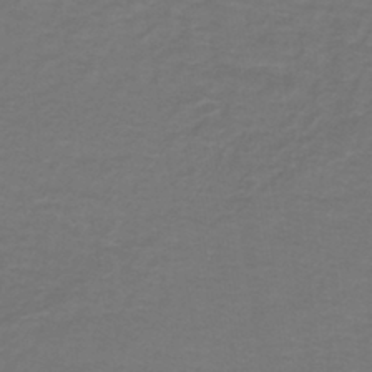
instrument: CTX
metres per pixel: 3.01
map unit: lHb
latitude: -43.4643
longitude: 56.4440
